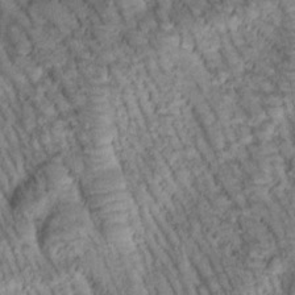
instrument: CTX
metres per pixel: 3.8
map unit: Htu
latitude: -0.7275
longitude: 173.2187
